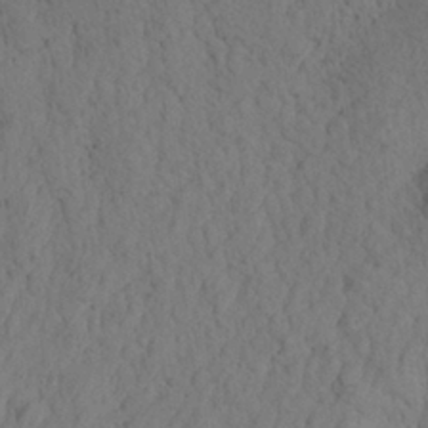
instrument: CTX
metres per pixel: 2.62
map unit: Aa
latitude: 26.3467
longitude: -142.6491
